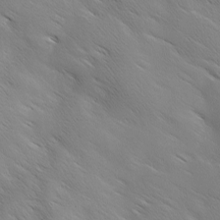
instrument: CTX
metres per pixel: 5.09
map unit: Ave
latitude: 1.0080
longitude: -114.4978
